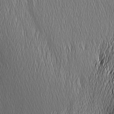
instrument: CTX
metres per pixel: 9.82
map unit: Nhu
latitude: -5.6155
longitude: -151.5938
